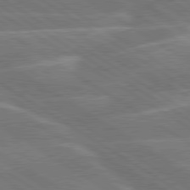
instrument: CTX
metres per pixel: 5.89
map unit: lApd
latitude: 79.8584
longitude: -130.8569
